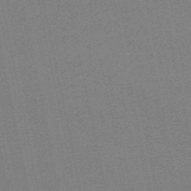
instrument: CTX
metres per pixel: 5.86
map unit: HNb
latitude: -49.1054
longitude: 59.3887
